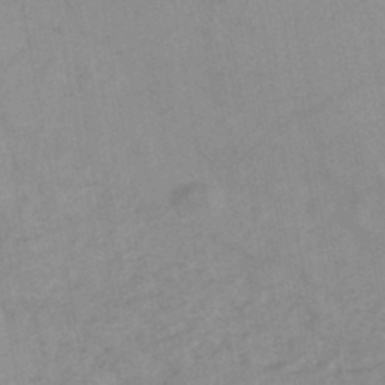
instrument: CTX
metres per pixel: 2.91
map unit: lHb
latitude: -44.0661
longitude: 73.1809
